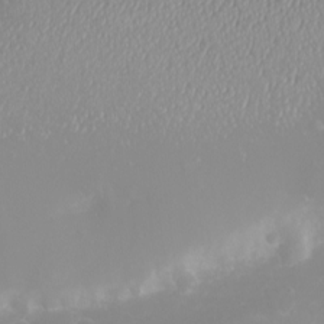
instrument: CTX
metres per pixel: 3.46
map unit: eHh
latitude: -4.4629
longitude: -75.0458
